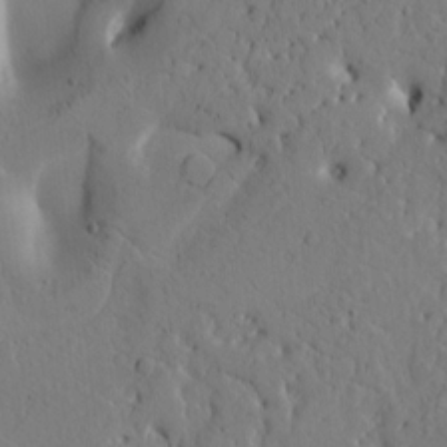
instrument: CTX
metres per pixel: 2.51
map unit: Htu
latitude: -2.5762
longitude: 169.2187
